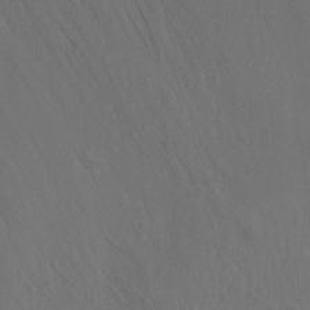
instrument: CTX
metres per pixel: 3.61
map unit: Ht
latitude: -10.6519
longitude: -34.0255
